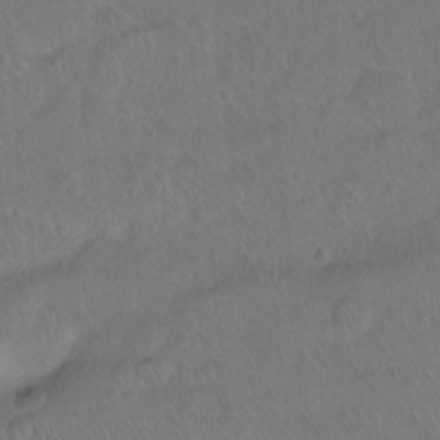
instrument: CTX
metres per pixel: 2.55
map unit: Ht
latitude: -6.9730
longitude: -37.6694
